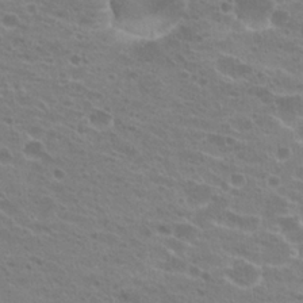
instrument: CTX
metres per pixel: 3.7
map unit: Hto
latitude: 21.6316
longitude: -40.5734
